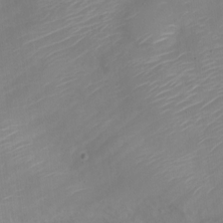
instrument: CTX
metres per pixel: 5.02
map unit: Nve
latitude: -21.2376
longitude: 106.0850
